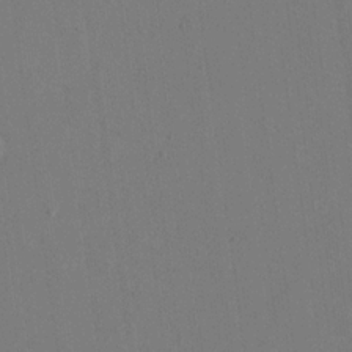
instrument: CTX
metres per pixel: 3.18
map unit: eHh
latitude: 18.7813
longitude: -67.9339
